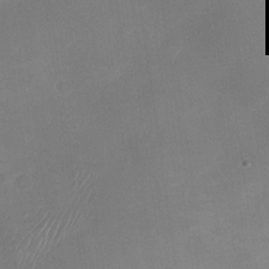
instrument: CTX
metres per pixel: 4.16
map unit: Nhu
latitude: -27.8611
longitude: -63.2537
